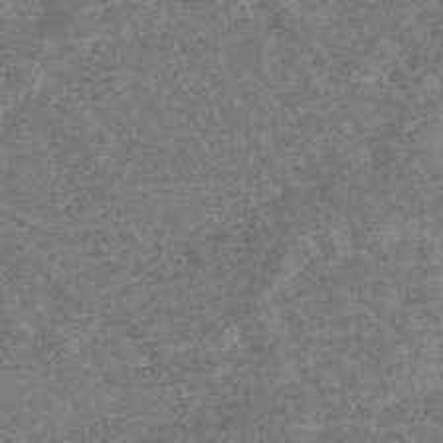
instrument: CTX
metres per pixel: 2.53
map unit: Nhe
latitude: -47.1053
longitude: -171.0647
